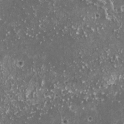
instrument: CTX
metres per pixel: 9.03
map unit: HNhu
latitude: 3.0458
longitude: 5.9556
